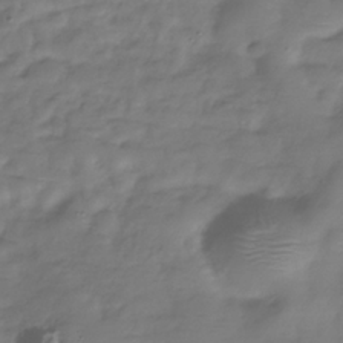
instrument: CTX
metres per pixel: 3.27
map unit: Hve
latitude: -32.8030
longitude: 91.0487
